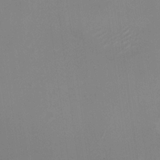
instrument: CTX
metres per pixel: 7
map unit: Nhu
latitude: -28.5007
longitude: -67.2348
